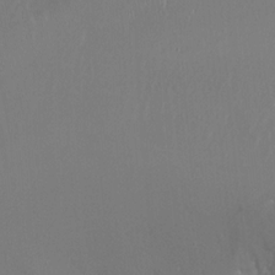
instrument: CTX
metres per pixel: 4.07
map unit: Nhu
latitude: -4.9730
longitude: -87.8961
